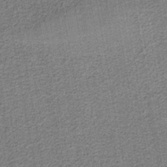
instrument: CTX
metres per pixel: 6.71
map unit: eAb
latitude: -38.7652
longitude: 52.6140
